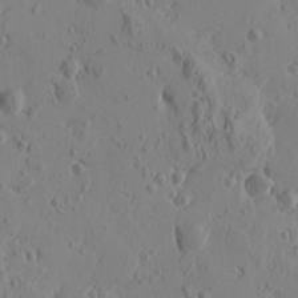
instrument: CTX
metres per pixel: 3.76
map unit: Htu
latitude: -1.1809
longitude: -177.2348
